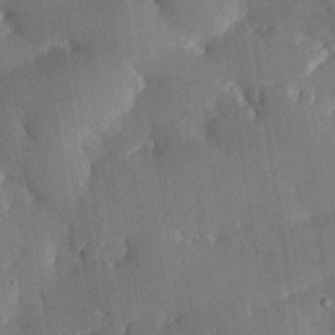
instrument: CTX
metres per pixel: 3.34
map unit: eHh
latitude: 29.9717
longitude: -80.1011
